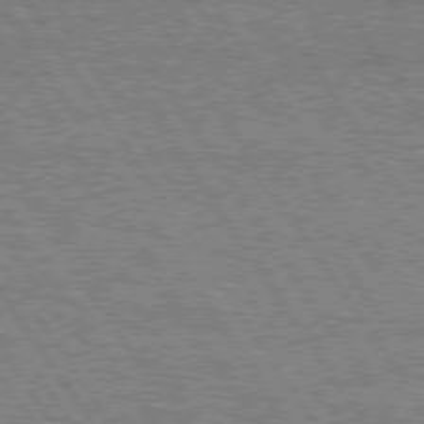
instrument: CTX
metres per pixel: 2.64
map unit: Hpe
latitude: 75.3482
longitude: -155.2348
